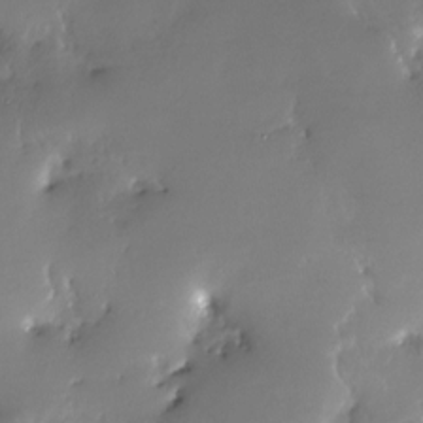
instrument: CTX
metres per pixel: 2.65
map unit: Nhe
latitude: -27.9367
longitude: -110.8191
